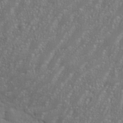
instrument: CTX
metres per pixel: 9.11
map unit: eHh
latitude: 35.6694
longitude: -132.4601
